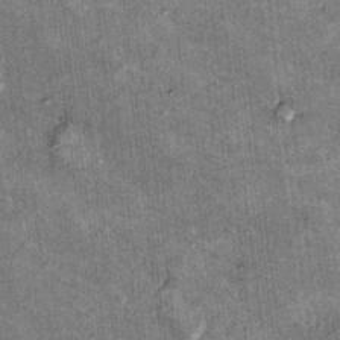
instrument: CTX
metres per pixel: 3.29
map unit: Hto
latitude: 10.3845
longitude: -36.3278
